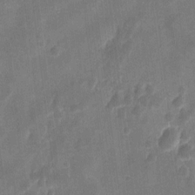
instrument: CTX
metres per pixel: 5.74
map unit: eHh
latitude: 9.0270
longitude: -73.3293
